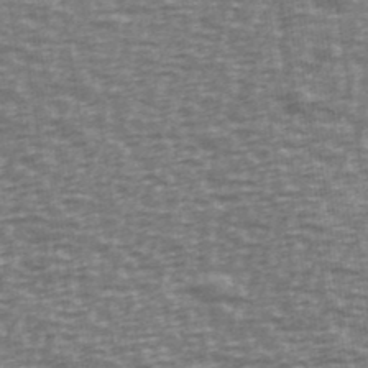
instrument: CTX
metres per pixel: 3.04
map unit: Ave
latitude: 40.0822
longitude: -113.2159
